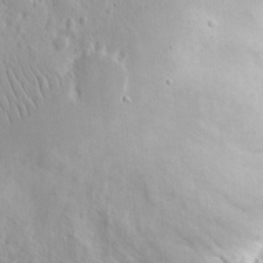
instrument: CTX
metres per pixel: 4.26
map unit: eHh
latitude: 13.0837
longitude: -72.9514
